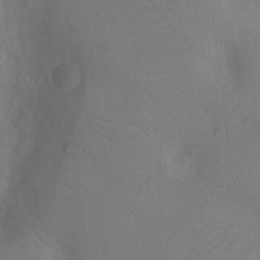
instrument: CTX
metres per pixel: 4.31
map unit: Nhu
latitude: -11.0487
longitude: -21.6505
